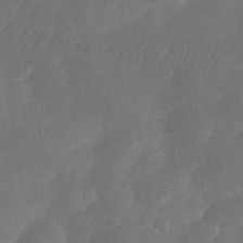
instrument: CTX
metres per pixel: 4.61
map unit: Nhe
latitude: -34.0850
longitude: -144.7246
